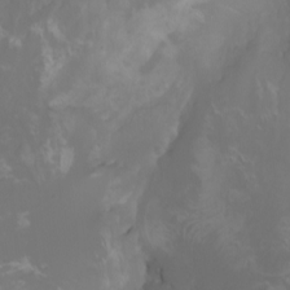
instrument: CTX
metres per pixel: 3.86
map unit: Nhu
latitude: -5.1809
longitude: -73.6505
